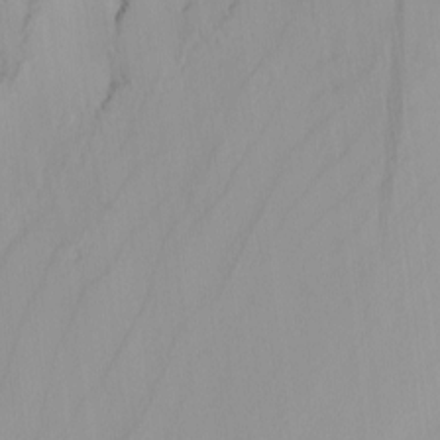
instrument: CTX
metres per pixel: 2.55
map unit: Nhu
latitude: -4.5951
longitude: -93.8394
